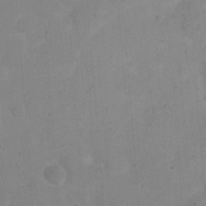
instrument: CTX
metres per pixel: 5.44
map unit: eHh
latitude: 21.0648
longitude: -63.1592
